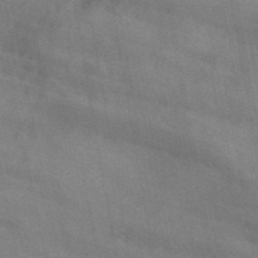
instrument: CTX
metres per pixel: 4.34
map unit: ANa
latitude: 41.7828
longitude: 15.5588
